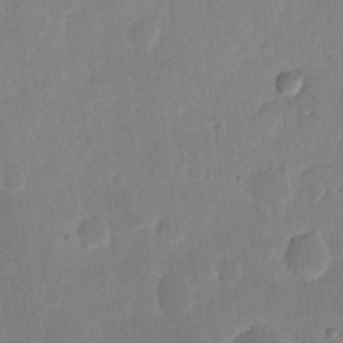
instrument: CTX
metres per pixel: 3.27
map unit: eHh
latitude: 7.2537
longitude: -70.9891
